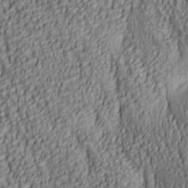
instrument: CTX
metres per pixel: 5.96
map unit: lAa
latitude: 5.9528
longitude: -116.7624
